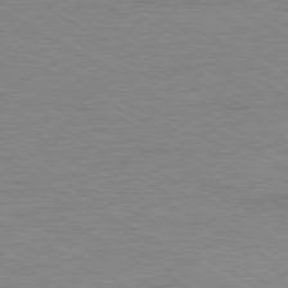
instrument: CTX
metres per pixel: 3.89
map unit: Ap
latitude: -80.3118
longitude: -86.8380
